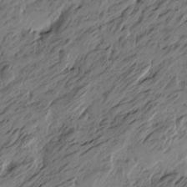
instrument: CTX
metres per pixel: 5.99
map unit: Htu
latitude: -5.9178
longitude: -179.2915
